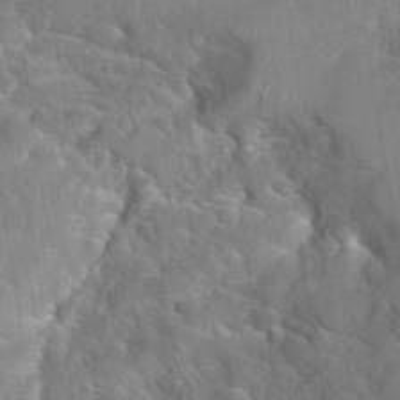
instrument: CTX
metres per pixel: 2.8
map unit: Hto
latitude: 35.4804
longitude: -48.5168
